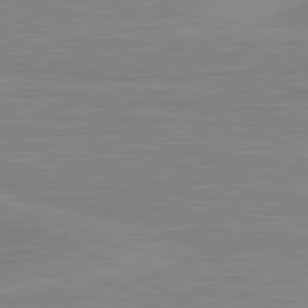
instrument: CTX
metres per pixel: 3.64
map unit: lApd
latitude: 81.0269
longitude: 171.7856
